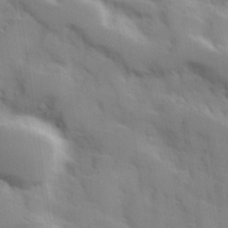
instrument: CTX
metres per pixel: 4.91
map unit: Hve
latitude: 31.1404
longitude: 150.9731
